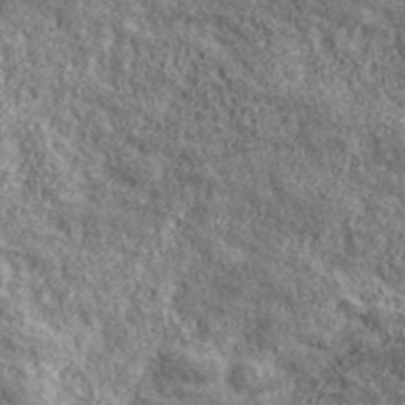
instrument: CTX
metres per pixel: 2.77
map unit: eHh
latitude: 43.6505
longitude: -88.9136
